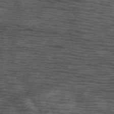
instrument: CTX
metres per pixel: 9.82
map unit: HNb
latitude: -52.8974
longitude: -45.8583
